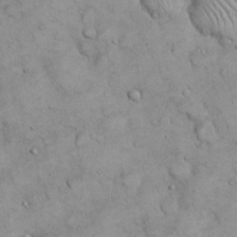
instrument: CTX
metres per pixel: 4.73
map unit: eHh
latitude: 21.5182
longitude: -58.9514
